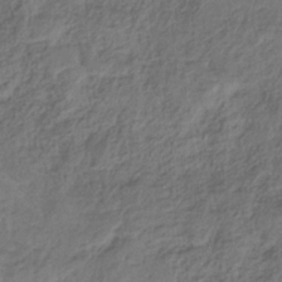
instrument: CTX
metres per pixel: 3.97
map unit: HNhu
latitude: -28.9731
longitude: 66.5196
